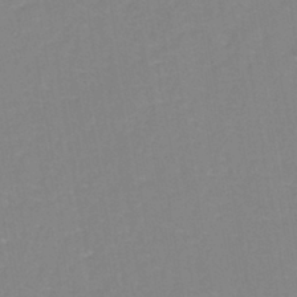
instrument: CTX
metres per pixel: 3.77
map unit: eHh
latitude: -42.8596
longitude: -33.6127
